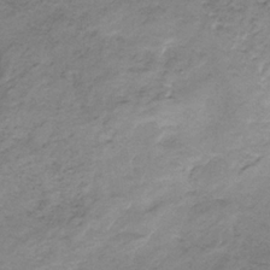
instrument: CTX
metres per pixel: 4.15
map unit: HNb
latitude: -31.4643
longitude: 61.2376
